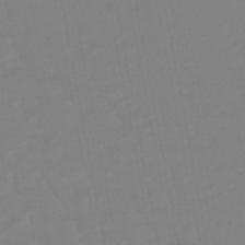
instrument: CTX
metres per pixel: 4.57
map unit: lHb
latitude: -49.2754
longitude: 82.2361
